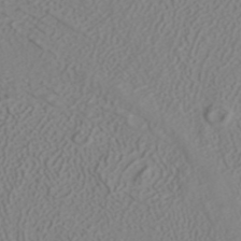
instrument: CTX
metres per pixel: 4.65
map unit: ANa
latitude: 38.2522
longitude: 23.5399
